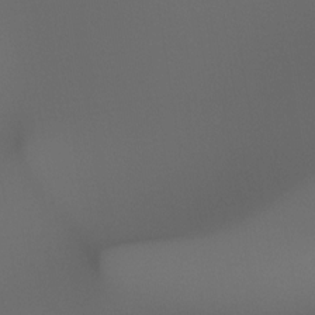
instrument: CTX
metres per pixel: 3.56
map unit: Ht
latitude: -15.0298
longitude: -51.0647
